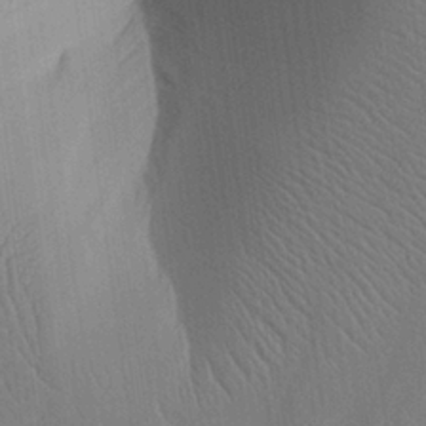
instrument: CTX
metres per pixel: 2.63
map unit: Aa
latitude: 26.1578
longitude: -137.7450
